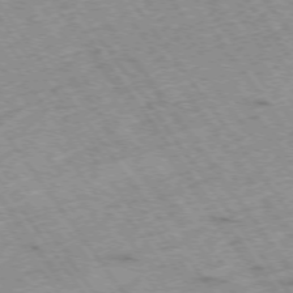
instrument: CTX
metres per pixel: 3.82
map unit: Hpe
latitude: -74.6141
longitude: 4.0472
